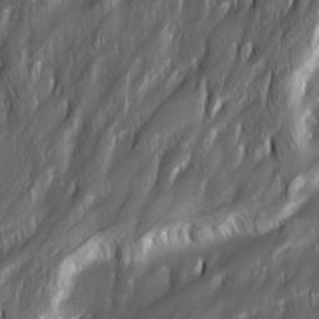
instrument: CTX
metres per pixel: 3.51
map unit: Ave
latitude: 15.8206
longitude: -135.2537
